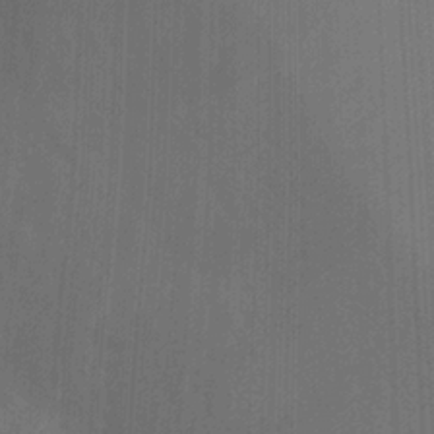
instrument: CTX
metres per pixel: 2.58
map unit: Ht
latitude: 0.8380
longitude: -32.5168
